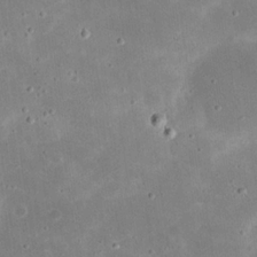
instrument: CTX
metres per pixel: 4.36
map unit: eHh
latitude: 21.4805
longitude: -67.7449
